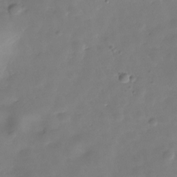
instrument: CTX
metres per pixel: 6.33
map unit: Hve
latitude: -30.6707
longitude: 92.2173
